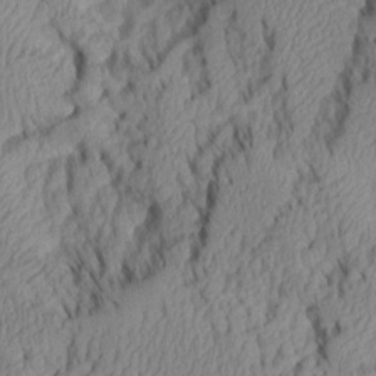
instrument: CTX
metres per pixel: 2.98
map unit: Aa
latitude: 6.8380
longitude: -128.5357
